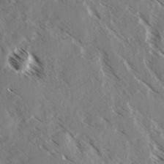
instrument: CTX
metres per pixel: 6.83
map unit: lAvf
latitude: 4.8002
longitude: -105.3482
